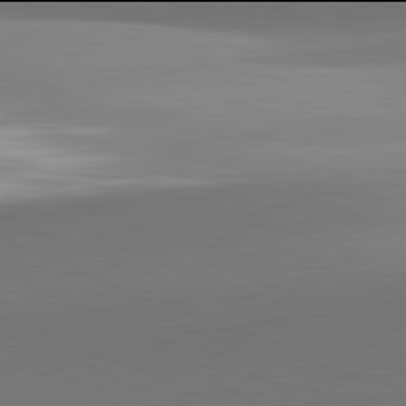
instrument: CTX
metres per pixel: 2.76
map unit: lApd
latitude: 81.9906
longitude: 142.2550
